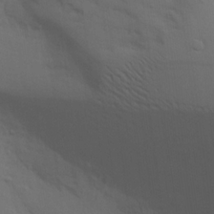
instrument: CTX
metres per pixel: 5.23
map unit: Aa
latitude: 18.3467
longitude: -142.8191
